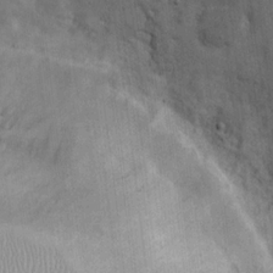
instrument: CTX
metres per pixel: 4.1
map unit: eHh
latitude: 19.4048
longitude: -63.7261
